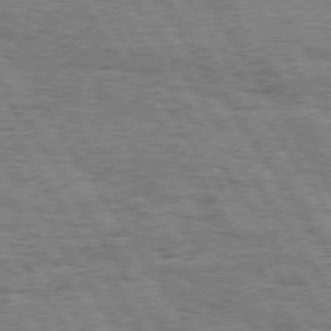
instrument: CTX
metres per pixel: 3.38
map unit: Hpe
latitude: 75.4993
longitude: -155.0269
